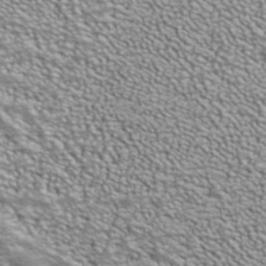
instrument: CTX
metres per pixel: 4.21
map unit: ANa
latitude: 40.3467
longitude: 20.2739
